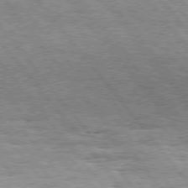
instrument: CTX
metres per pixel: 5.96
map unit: Hpe
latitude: 75.0836
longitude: -139.4615
